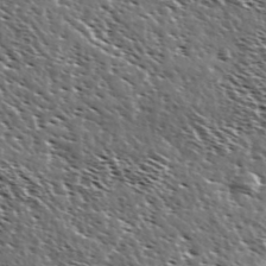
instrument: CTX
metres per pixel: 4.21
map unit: Ave
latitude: 37.1214
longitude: -108.7624
